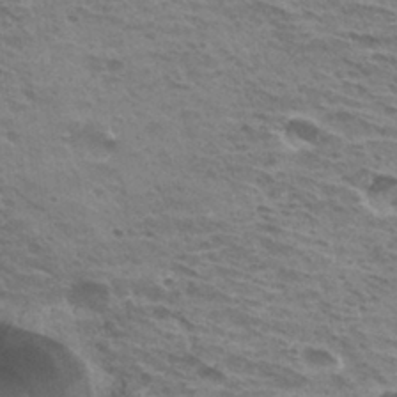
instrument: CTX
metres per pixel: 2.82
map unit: Hto
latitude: 31.7639
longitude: -40.7246
